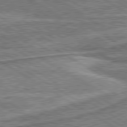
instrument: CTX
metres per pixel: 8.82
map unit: lApd
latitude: 80.2333
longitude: 172.1795
